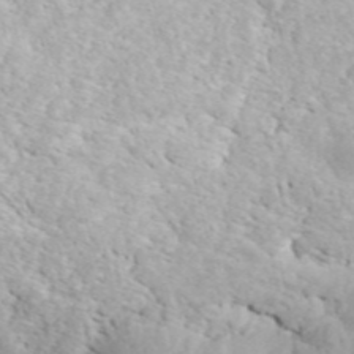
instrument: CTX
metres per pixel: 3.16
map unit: ANa
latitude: 42.8758
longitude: 54.7841
